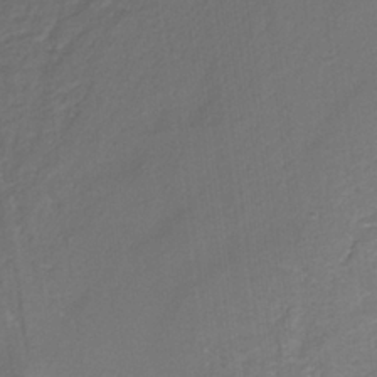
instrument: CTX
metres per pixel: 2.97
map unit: HNb
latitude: -36.4062
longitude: 51.1053
